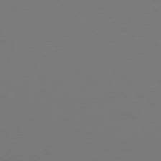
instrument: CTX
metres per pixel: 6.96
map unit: Hpe
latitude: 76.9324
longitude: -132.5924
